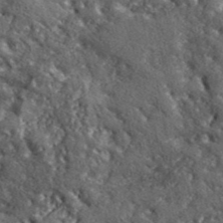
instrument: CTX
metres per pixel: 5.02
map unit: lHvf
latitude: 41.9717
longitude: -89.2915
